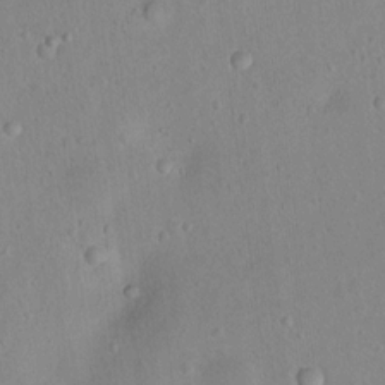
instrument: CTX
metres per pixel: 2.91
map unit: Nhu
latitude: 13.3671
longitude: -36.9136
